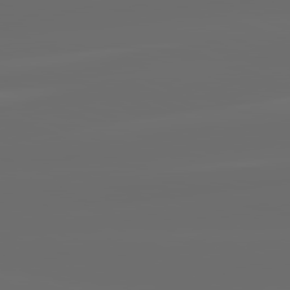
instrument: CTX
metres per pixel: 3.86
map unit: lApd
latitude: 82.3278
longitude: -165.8016
